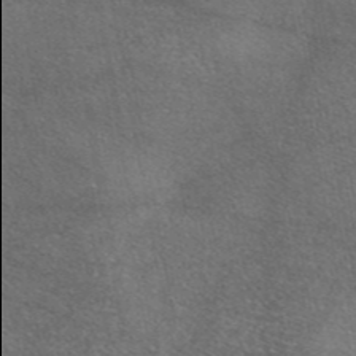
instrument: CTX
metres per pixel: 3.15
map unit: eAb
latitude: 45.5560
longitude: 114.0094
